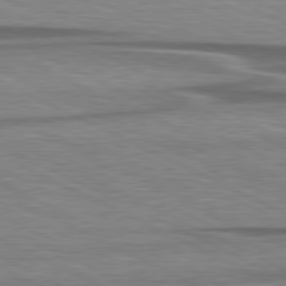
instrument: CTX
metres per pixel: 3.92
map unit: lApd
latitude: 79.7261
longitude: -113.7261
